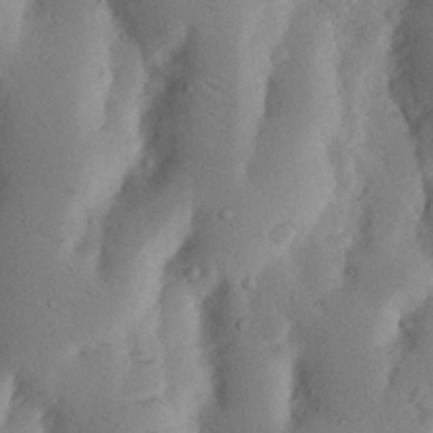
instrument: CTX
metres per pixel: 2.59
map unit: Nhu
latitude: 18.0822
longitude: -75.6127
